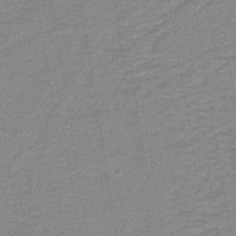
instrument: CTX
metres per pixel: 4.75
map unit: HNb
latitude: -38.6519
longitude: 54.5385
